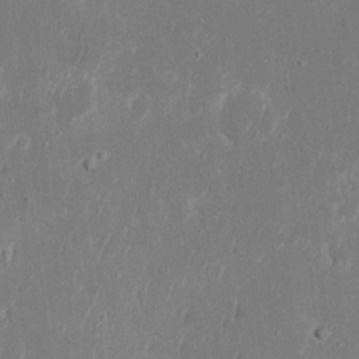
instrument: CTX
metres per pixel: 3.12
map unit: eHh
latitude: 18.7057
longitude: -72.2523
